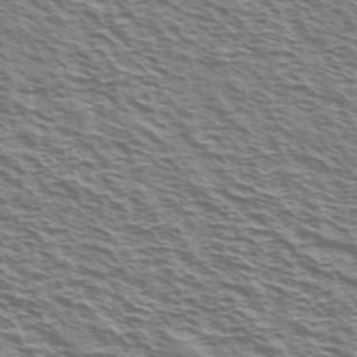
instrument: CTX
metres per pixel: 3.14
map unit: Ave
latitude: 38.2900
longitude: -110.4034
